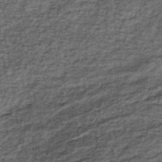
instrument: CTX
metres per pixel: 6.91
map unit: lHb
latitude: -38.8597
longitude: 66.1039
